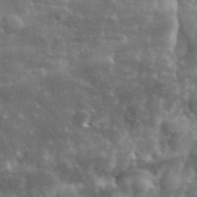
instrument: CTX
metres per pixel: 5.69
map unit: lHvf
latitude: 37.3293
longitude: -88.0633
